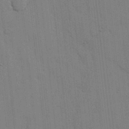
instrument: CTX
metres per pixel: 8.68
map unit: lHvf
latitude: 17.8205
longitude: -113.4993
